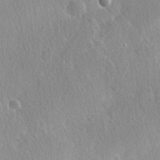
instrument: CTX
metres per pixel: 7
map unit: Ave
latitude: 0.3278
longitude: -113.4615
